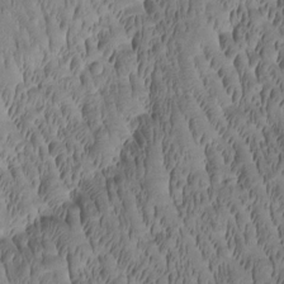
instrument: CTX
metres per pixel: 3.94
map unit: Htu
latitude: -2.4062
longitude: 171.2376
